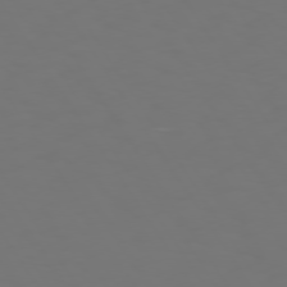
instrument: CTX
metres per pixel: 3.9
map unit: Hpe
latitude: 73.4805
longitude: -127.0837
